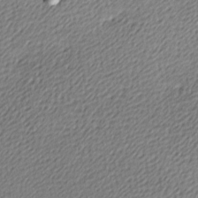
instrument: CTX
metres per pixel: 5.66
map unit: lAa
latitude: -9.7855
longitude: -126.5546
